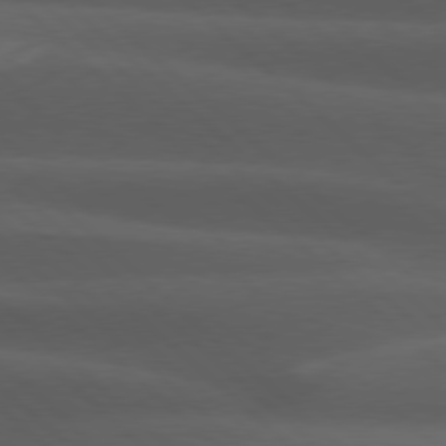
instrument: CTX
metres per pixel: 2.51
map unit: lApd
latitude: 77.6127
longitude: -54.1956
